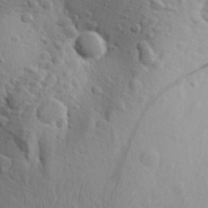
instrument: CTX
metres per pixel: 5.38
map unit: Aa
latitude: 26.7813
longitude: -144.2900
